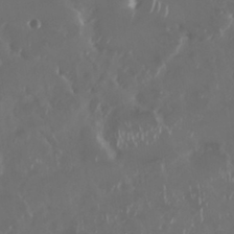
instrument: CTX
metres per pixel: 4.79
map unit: Nhu
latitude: 29.3859
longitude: -59.4238
